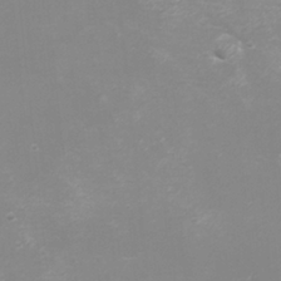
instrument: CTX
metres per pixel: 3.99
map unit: eHh
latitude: -4.3495
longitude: -75.3104
